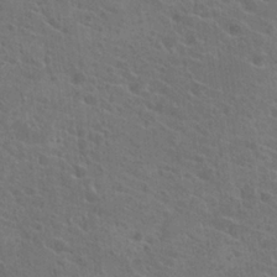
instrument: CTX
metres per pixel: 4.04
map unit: Hto
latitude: 23.6316
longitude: -39.5938
